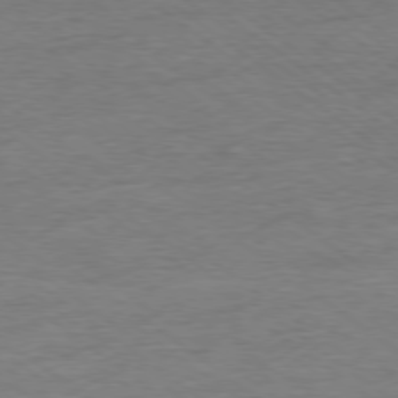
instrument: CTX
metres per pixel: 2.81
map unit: Ap
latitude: -78.8597
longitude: -101.9339
